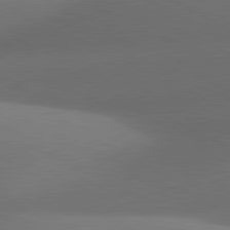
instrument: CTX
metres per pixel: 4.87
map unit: lApd
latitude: 81.1781
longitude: 134.2551
